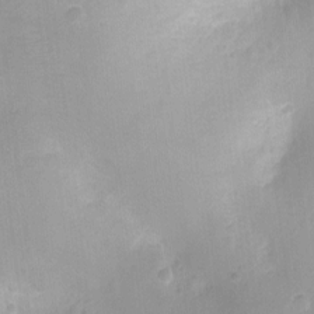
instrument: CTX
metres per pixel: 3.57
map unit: Ht
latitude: -9.1053
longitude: -22.4412
